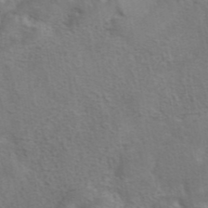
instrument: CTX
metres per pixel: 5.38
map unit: eAb
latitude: 42.0255
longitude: 104.6707
